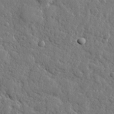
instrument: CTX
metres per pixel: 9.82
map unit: lHvf
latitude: 23.5371
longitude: 142.9541
